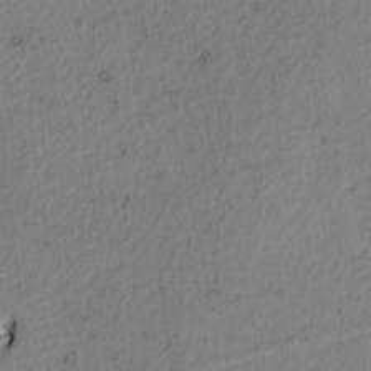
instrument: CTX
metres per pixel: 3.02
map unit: Htu
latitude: -3.3131
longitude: 167.4643
